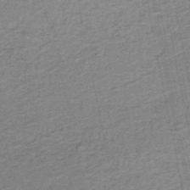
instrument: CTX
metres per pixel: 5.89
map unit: HNb
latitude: -50.2550
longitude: -50.1577
